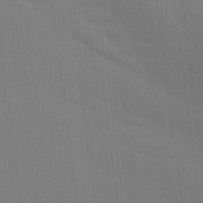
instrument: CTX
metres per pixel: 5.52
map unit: Ave
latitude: 15.3104
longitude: -130.2334
